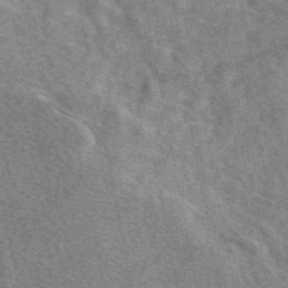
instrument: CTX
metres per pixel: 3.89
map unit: eAb
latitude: 48.0255
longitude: 119.7289
